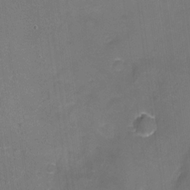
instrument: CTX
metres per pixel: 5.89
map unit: Nhu
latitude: -15.9745
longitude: -56.1955
